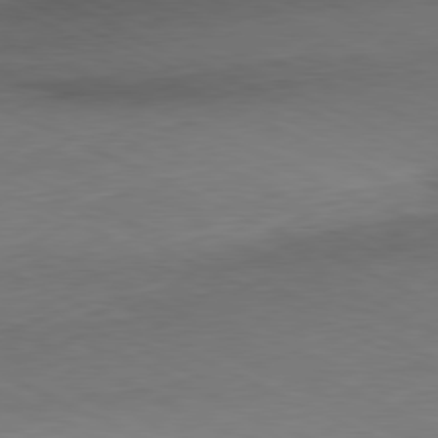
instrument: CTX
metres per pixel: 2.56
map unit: Ap
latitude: -81.5210
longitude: -69.8961
